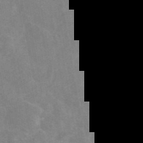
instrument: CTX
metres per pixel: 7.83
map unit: eAb
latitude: 45.9528
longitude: 125.0297
